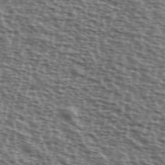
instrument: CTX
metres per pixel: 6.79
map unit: Ave
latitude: 38.6301
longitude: -111.8017
